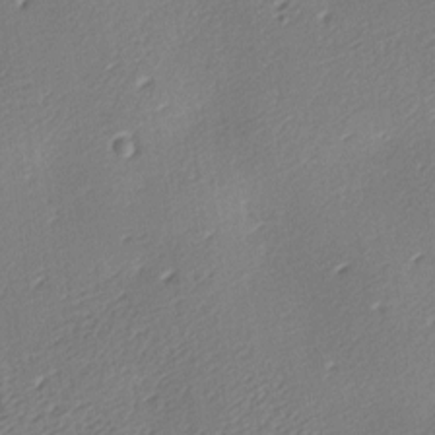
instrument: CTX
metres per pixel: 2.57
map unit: lAa
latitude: -9.0864
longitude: -127.7261
